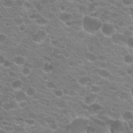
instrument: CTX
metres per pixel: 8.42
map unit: Hto
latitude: 20.0633
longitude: -36.2901
